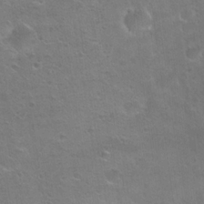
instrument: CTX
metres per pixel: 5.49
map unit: Hto
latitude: 24.1766
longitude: -51.1970
